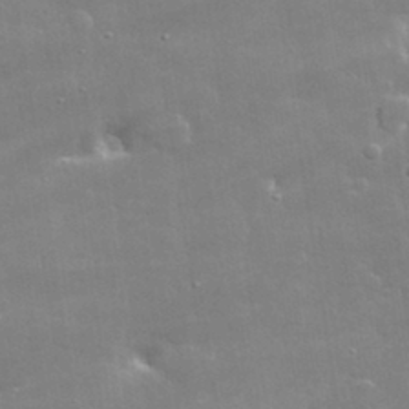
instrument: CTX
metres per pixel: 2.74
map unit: lHvf
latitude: 32.4979
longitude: -93.4615
